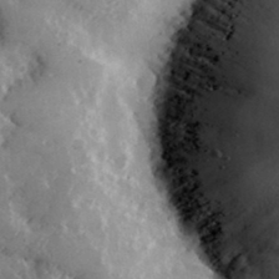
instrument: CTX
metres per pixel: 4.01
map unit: lHvf
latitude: 36.5924
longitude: -90.5735
